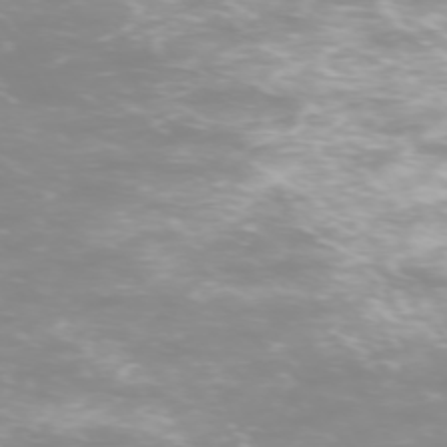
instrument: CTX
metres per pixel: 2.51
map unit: Hpe
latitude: -73.4832
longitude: 3.8422
